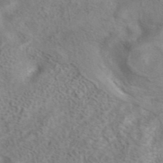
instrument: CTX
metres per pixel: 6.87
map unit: eAb
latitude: 41.3670
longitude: 104.2172
